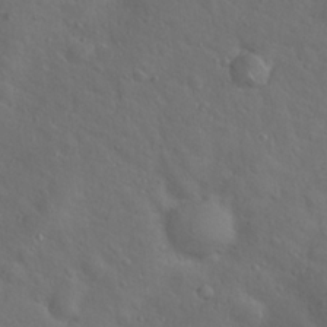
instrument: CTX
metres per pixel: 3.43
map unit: Hto
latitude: 18.1200
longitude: -53.5749
